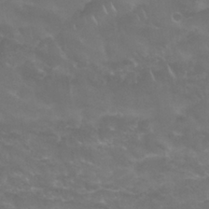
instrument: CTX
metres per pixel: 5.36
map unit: Nhu
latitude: 26.5924
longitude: -53.1592
